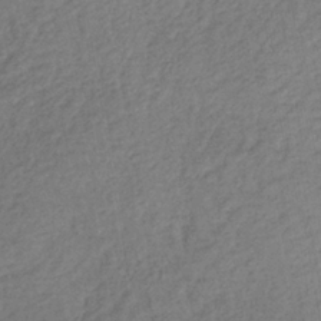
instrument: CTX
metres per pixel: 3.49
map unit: lHb
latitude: -37.4076
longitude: 68.6896
